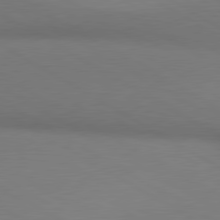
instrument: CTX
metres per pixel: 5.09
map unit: lApd
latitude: 80.3656
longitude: 130.3117
